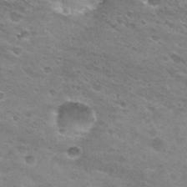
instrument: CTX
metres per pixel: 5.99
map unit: Hto
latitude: 30.2712
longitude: -46.2712
